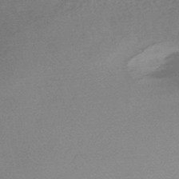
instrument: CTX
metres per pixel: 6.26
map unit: HNhu
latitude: -45.8233
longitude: 91.8045
